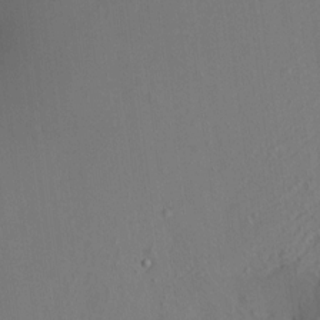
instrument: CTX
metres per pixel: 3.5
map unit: HNhu
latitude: 5.0080
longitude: 13.1053
